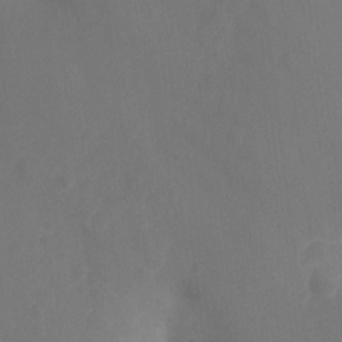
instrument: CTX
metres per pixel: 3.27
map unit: Ht
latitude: -10.4062
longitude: -35.2914
